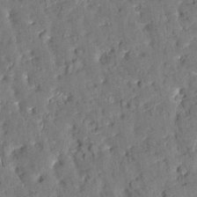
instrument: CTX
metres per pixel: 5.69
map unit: Htu
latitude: -2.8219
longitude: 174.7463
